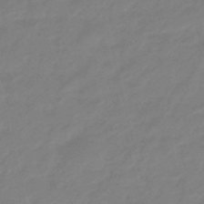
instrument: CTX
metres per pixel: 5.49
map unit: eHb
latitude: -46.6707
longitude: 86.7274
